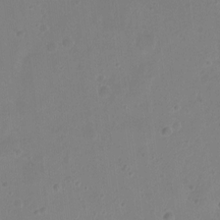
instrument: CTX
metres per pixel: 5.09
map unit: Hto
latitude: -11.1809
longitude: -37.7072
